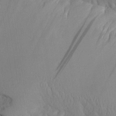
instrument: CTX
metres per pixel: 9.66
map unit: Aa
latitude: 26.2523
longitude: -132.3845
